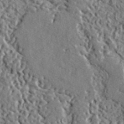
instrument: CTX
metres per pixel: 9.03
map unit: lHvf
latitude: 42.5357
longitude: -89.4805
